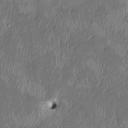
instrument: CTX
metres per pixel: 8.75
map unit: HNhu
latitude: 2.9891
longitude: -5.5938
